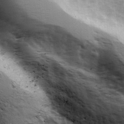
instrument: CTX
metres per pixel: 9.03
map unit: Ave
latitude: 12.6491
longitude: -103.0458
